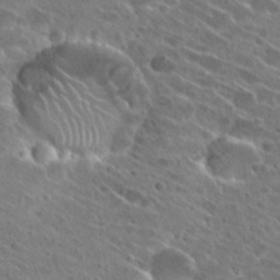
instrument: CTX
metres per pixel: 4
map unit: Hto
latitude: 27.6127
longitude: -45.0269
